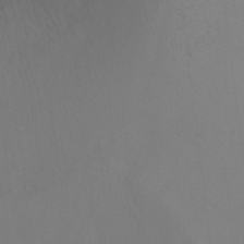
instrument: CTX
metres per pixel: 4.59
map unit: Ht
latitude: -6.8408
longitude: -34.7624
